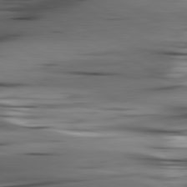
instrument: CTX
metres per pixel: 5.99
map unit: lApd
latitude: 80.8569
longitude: -122.9892
